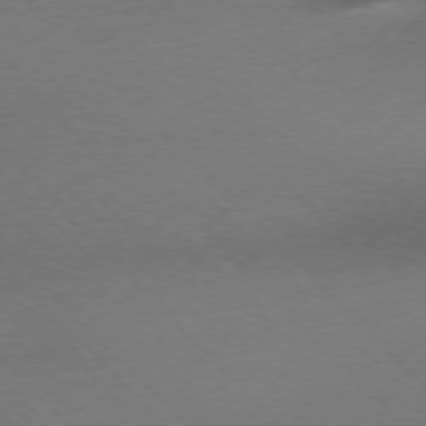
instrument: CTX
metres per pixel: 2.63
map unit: Ap
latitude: -77.2376
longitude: -65.4993
